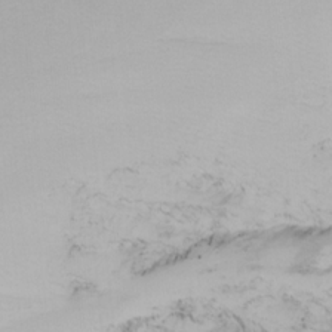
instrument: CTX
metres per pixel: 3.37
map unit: Nhu
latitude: -6.1228
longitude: -90.2523
